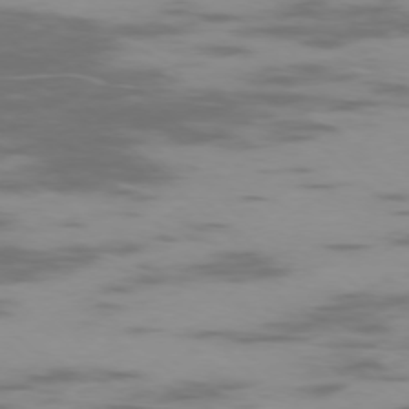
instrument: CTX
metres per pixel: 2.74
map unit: Ap
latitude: -76.6896
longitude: -68.2334
